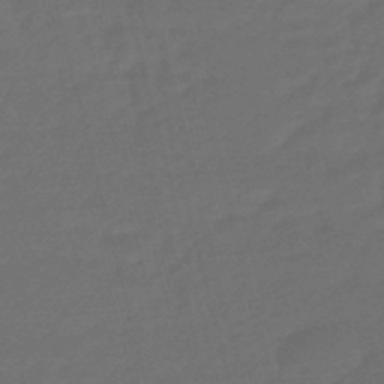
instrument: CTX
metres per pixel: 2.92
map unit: eHb
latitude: -47.8611
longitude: 86.8597
